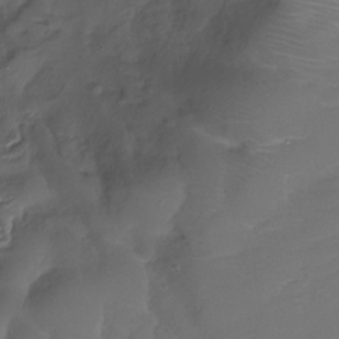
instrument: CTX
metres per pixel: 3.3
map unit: Nhu
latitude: -29.8611
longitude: -71.5371
